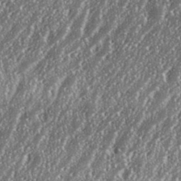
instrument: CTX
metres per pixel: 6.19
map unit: eHh
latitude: 35.2914
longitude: -131.9906
